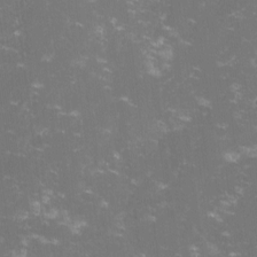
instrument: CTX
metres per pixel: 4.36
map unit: lHvf
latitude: -14.3307
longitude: -101.4049
